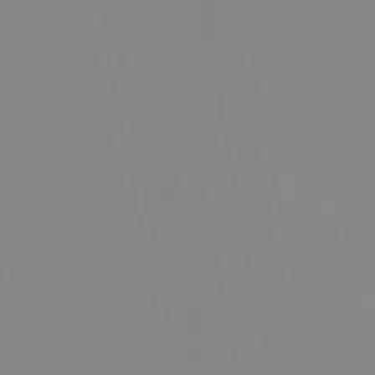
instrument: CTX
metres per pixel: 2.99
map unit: eHb
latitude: -48.4629
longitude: 87.8422
